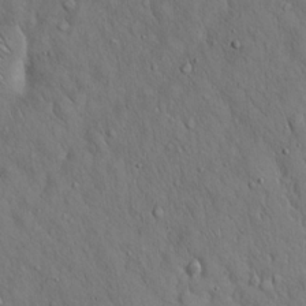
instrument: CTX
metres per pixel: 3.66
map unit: Hto
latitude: 15.7450
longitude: -58.1767
